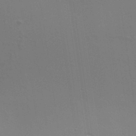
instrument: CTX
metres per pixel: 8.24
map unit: Aa
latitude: 33.2537
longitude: -133.9339
